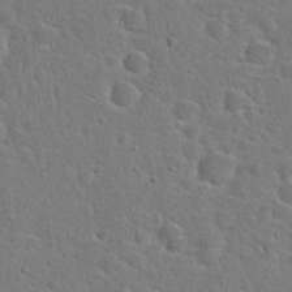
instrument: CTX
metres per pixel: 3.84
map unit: Hto
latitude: 23.2915
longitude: -46.3845
